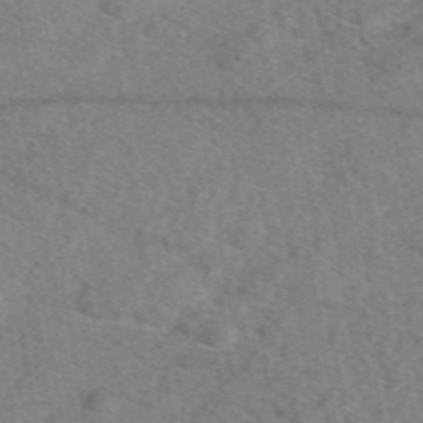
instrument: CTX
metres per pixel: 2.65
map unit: eAb
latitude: 49.0458
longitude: 110.8785
